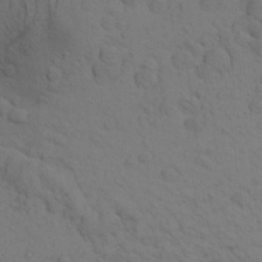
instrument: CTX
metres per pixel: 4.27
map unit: Aa
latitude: 23.8205
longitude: -148.5735
